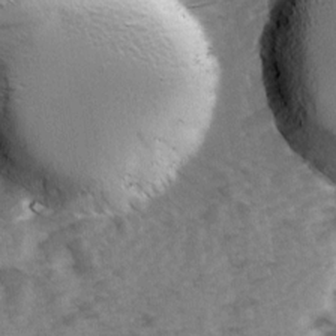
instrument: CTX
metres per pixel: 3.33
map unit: Ave
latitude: 14.6869
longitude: -103.4993
